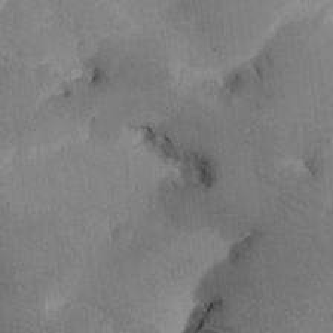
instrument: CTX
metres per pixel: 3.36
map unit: Htu
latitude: -0.4818
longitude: 172.5196
